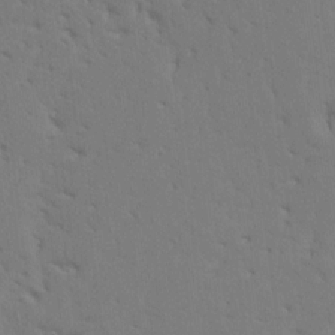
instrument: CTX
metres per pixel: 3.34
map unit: HNhu
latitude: 7.8583
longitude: -2.1955
